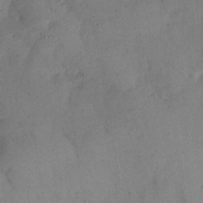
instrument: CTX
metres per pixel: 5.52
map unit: Nhu
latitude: 27.5749
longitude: -72.7625
